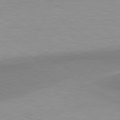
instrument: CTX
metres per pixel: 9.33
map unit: lApd
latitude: 80.8191
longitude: 158.1038
